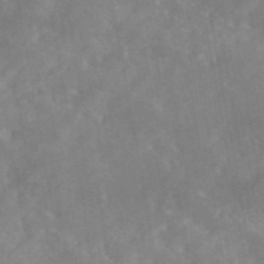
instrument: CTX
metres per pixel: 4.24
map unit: eAb
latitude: 45.7449
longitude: 126.2172
